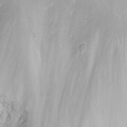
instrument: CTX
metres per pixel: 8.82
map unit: Nhu
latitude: -8.3873
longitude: -72.6868
